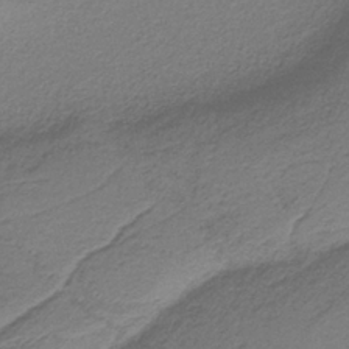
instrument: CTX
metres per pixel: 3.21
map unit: HNb
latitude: -36.7652
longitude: 54.2929
